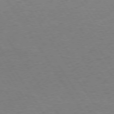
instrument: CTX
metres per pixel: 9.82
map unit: Hpe
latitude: 73.7639
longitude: -140.2900
